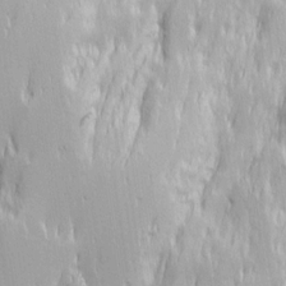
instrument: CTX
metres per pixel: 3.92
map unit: Ave
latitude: 14.1956
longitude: -131.8962
